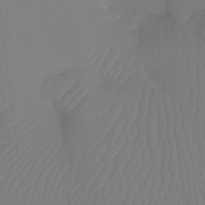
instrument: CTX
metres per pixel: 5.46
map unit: Htu
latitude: -13.1053
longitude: -48.5168
